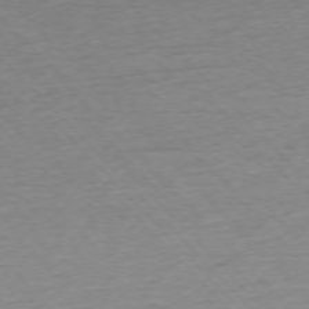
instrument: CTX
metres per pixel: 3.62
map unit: Ap
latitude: -76.4251
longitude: -63.3671
